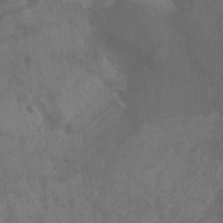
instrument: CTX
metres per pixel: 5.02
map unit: Aa
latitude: -7.7288
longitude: -80.1389
